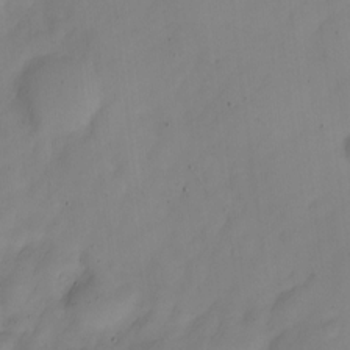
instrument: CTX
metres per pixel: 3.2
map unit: Nve
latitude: -23.0865
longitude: 106.7841
